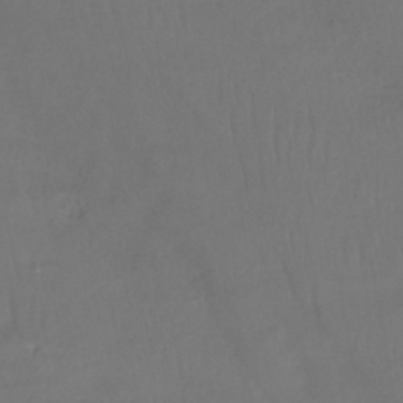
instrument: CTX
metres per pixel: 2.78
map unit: HNhu
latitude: -43.8044
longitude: 102.9164
